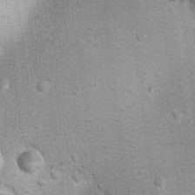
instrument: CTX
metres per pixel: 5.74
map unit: Ht
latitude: 9.6127
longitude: -37.2348
